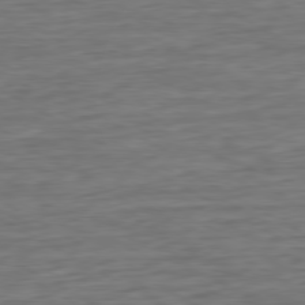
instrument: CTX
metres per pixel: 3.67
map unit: Ap
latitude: -80.2740
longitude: -102.3845
